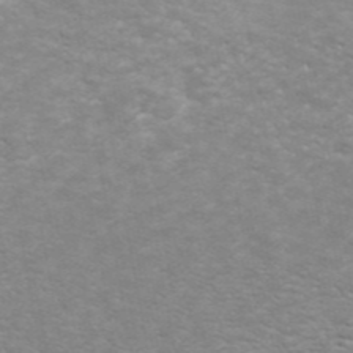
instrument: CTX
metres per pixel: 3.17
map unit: ANa
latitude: 45.0459
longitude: 37.9745
